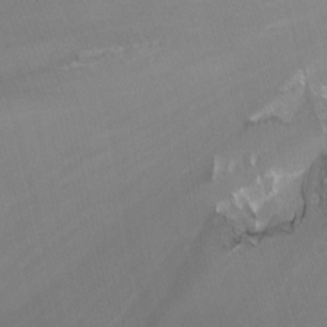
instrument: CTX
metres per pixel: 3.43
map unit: Nhu
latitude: -12.8975
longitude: -66.5734
